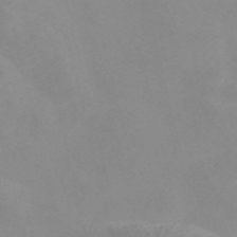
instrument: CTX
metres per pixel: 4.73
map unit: Nve
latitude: -56.5196
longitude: 51.6344
